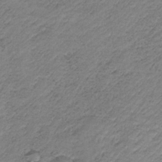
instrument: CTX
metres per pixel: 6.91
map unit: HNb
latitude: -34.0094
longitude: 61.5777
